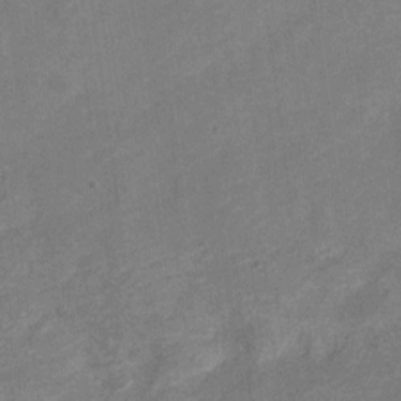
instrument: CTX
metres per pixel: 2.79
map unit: Nve
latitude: -18.5763
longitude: 108.7652
